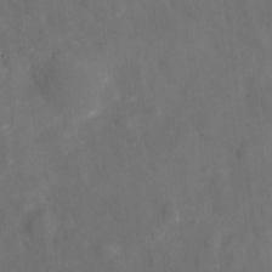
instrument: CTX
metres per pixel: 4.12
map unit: eHh
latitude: 4.5924
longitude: -70.1389
